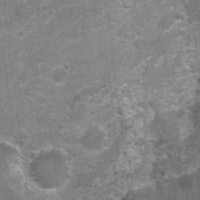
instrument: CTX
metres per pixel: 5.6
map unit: Nhu
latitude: 0.6679
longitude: -17.4237
